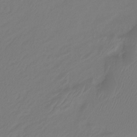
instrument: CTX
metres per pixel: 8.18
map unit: Ht
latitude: -15.4644
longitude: -49.2537
